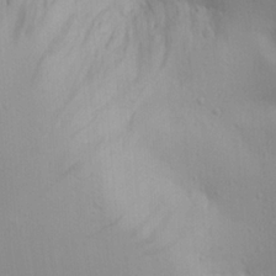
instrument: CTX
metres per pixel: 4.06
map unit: Aa
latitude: 18.2522
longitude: -142.2145
